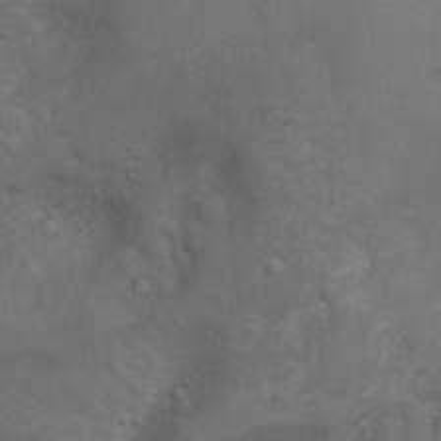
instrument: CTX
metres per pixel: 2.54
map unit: Aa
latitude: -3.4832
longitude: -72.8191
